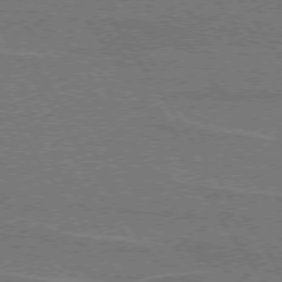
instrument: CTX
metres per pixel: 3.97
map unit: lApd
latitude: 74.4223
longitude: -56.1577
